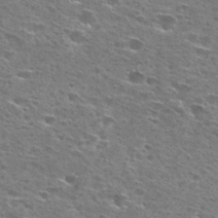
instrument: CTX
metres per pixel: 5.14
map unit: Hto
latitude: 27.3482
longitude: -47.5371
